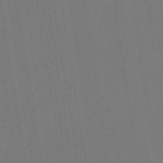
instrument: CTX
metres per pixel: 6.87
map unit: eHb
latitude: -49.4266
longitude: 84.3306
